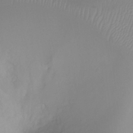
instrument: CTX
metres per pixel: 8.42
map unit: Ht
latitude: -1.1998
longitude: -19.5560
